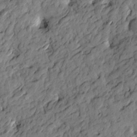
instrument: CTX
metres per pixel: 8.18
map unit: Htu
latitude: -3.1431
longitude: 179.8989
